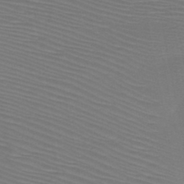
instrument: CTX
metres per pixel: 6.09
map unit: HNb
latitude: -47.4076
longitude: -42.2901
